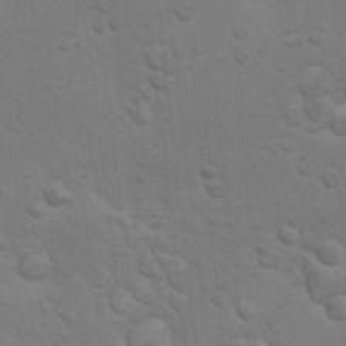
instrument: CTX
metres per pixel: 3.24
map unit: Hto
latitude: 11.2537
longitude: -35.6505
